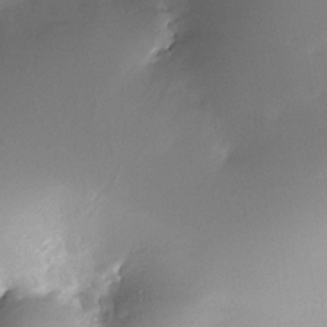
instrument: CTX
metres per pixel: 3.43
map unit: Nhe
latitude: -32.7464
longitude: -117.3482
